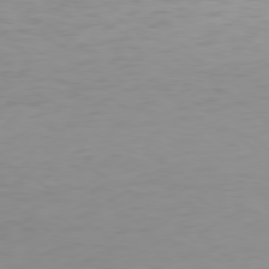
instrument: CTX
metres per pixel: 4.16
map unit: Hpe
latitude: 78.1767
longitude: -138.2145
